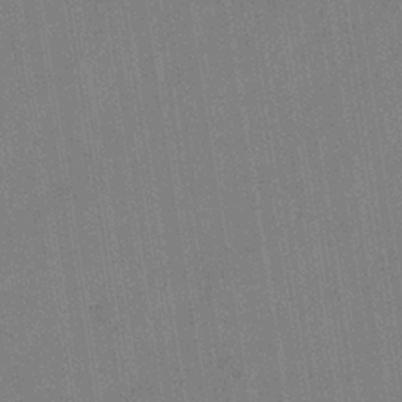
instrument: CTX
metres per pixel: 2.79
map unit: eHb
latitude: -35.2565
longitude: 73.8611
